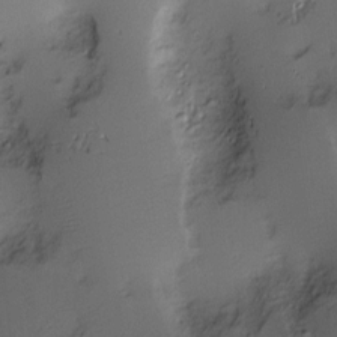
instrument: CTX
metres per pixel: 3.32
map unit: Nve
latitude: -9.3132
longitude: 174.4440
